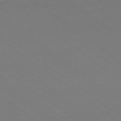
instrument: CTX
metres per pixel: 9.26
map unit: Ap
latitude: -78.8030
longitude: -95.4427
